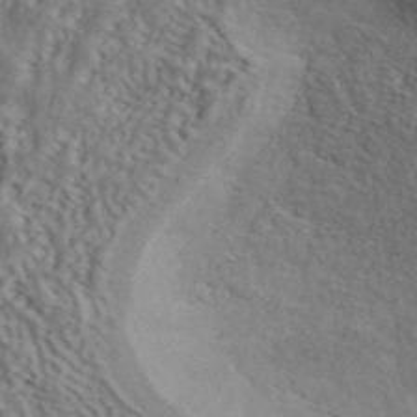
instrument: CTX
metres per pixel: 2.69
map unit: ANa
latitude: 42.5168
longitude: 50.8785
